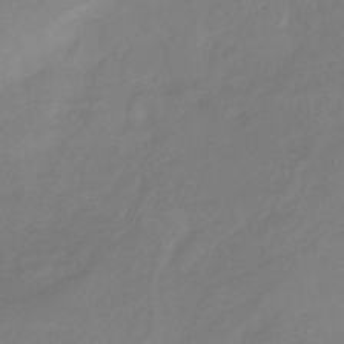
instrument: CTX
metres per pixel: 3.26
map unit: eHb
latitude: -37.2187
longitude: 78.7652
